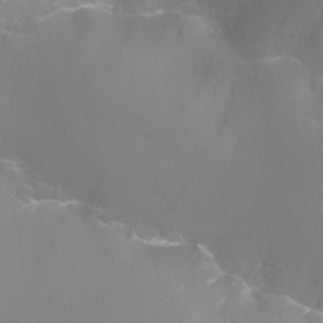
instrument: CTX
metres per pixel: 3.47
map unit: Ht
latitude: -13.2754
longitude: -44.5546
